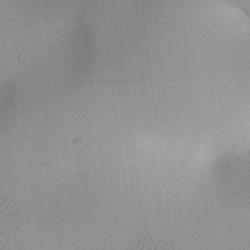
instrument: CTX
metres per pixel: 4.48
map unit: lAa
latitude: 2.7813
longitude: -116.3845
